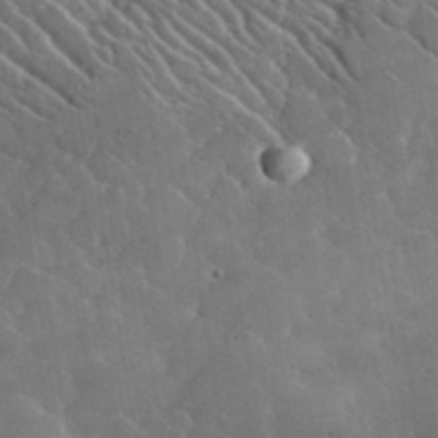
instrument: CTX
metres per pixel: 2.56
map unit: lHvf
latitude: 37.0270
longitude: -91.3860
